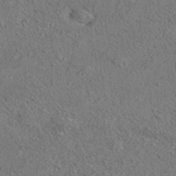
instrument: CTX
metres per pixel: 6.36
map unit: eAb
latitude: 35.2914
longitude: 107.8612
